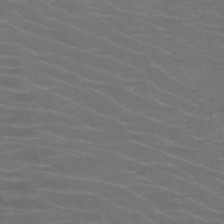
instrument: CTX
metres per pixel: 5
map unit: HNb
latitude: -49.9367
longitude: -47.6316
